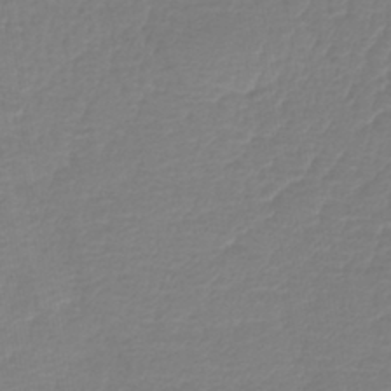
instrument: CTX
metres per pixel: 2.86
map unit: lHb
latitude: -42.5762
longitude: 77.2565
